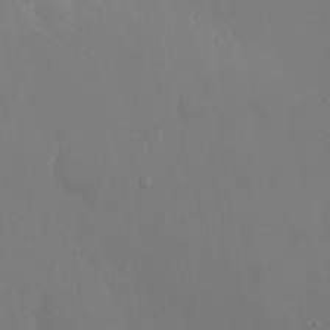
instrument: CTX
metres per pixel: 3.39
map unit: Nhu
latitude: -28.1228
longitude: -78.4790
